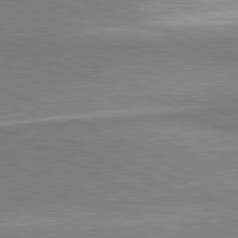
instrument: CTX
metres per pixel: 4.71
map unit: lApd
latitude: 81.0836
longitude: 164.2173
